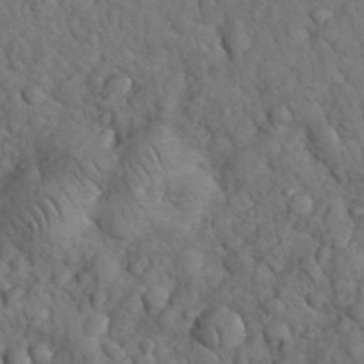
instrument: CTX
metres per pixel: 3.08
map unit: eHh
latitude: 32.9136
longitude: -66.8191
